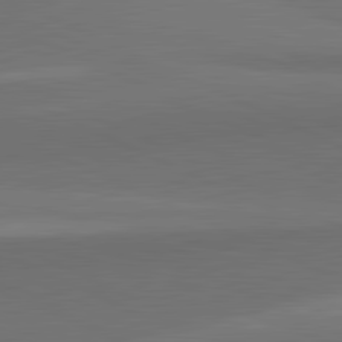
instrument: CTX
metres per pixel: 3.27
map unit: lApd
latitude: 82.2522
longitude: 158.1794
